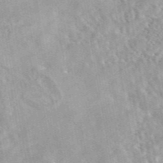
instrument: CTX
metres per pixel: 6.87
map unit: eAb
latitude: 44.2711
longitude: 109.1620
